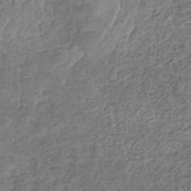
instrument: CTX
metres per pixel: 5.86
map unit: eHb
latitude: -32.1984
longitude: 73.2187
